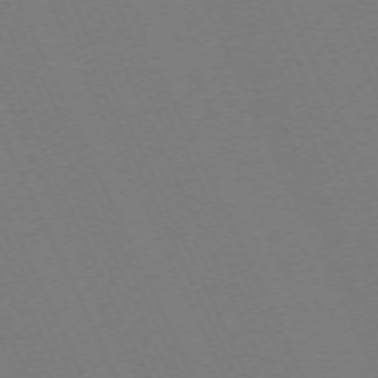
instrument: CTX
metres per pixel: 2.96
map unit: Hpe
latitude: -71.5021
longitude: 12.5385
